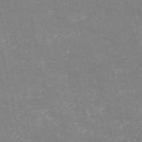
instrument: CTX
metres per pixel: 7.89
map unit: HNb
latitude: -54.5196
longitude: -38.4601
